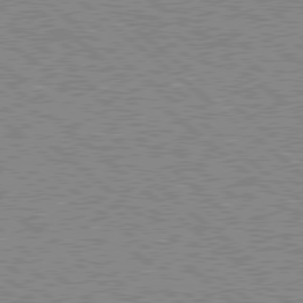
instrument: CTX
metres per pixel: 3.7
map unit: Hpe
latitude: 78.4979
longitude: -143.8583
